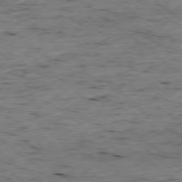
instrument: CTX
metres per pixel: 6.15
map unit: Ap
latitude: -78.5007
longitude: -90.1200
